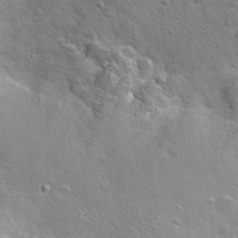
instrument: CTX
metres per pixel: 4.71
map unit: Hto
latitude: 19.9717
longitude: -49.5182
